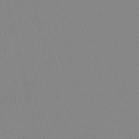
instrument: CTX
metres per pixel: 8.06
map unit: HNb
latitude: -53.0486
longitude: -36.7058
